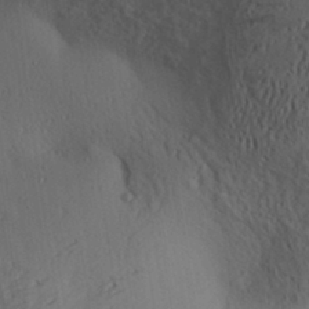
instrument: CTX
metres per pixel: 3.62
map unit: Aa
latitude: 30.6869
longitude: -140.7246
